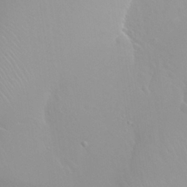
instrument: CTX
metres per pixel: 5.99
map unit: Nhu
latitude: 26.4034
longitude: -55.3859
